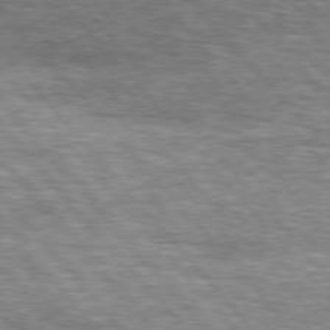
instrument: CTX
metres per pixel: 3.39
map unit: lApd
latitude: 76.4979
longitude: -74.2900
